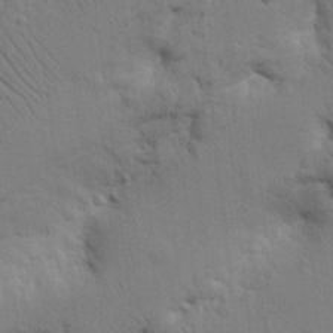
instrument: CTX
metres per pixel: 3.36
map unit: Nhu
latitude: 16.2334
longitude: -75.1214
